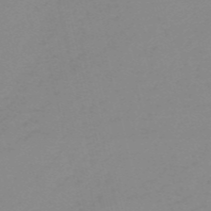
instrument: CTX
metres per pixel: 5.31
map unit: HNb
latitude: -56.2550
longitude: -43.0647
